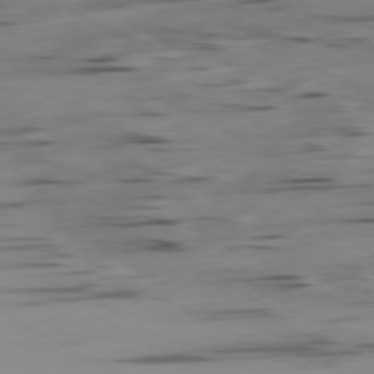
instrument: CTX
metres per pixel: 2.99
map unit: Ap
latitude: -80.2551
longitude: -62.3656
